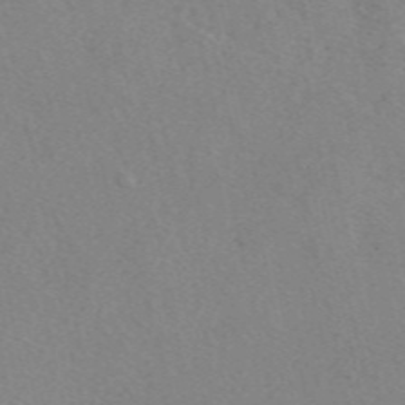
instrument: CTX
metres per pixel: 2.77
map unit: eAb
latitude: 49.1214
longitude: 107.3510
